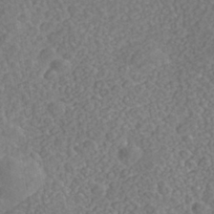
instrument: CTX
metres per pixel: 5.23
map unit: Nhe
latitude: -40.3117
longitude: -100.3089
